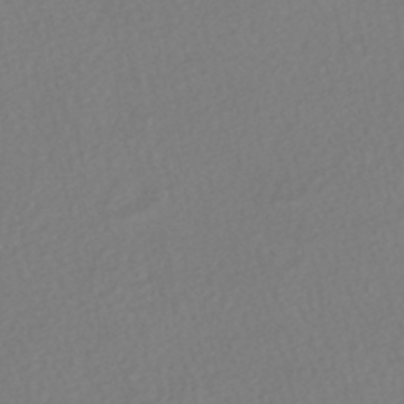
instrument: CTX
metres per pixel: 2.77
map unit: HNhu
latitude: -47.4832
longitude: 103.5399
